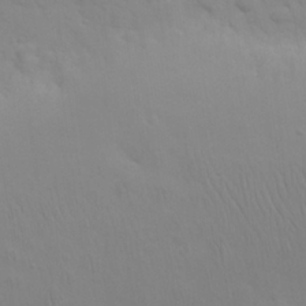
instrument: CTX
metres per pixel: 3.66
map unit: eHh
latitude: 25.8583
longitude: -65.8961
